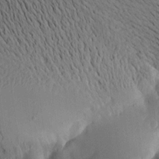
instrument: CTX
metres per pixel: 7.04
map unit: Aa
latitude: 15.4427
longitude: -147.9717
